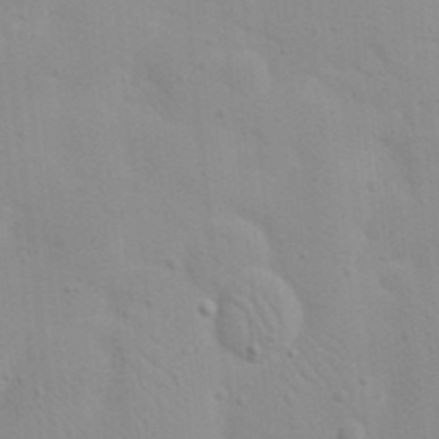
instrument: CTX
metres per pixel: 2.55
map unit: eHh
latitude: 20.4034
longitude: -64.1956
